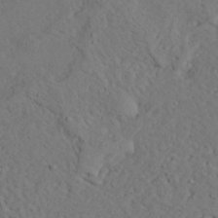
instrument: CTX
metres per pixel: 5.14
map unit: Ave
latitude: 23.8394
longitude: -132.3656
